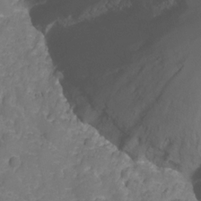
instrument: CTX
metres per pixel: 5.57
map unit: Nhu
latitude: -13.7289
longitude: -71.7261
